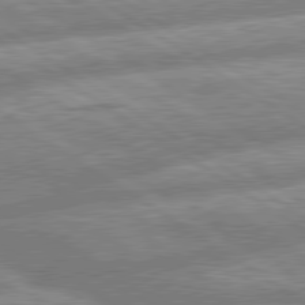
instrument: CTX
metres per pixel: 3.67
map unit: lApd
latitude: 80.1767
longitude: -164.4979
